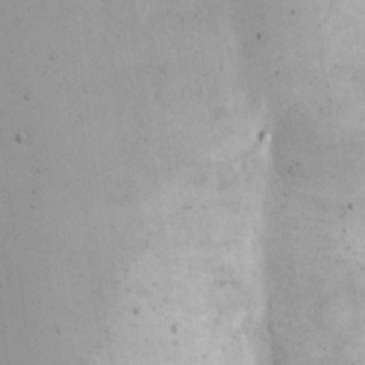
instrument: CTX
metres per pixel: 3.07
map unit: eHh
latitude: 20.5168
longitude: -61.3481
